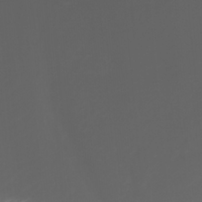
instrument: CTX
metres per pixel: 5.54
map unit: ANa
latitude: -38.7085
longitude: 97.8800
